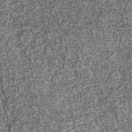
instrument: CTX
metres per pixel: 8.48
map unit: lHb
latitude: -36.1794
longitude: 67.3699
